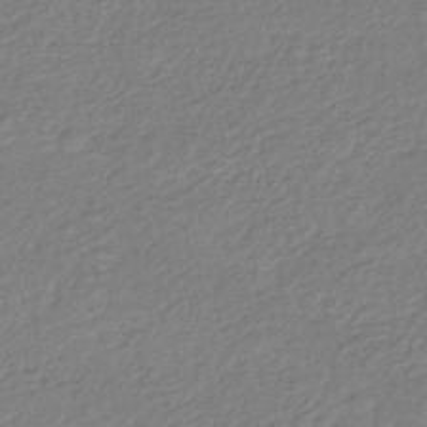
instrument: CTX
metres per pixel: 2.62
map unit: HNhu
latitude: -42.9352
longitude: 98.8975
